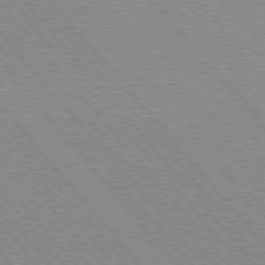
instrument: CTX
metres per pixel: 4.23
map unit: lApd
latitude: 76.4412
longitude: -85.6505
